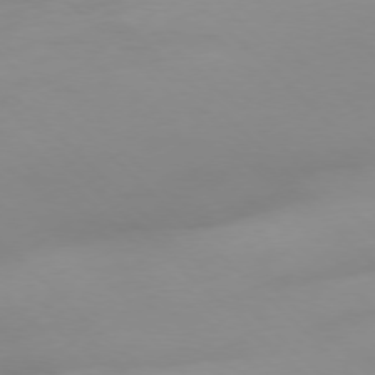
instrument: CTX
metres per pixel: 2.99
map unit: Hpe
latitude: -77.5399
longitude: 11.6344
